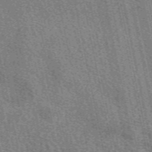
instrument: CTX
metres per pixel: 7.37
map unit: eAb
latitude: 50.1011
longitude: 114.5762
